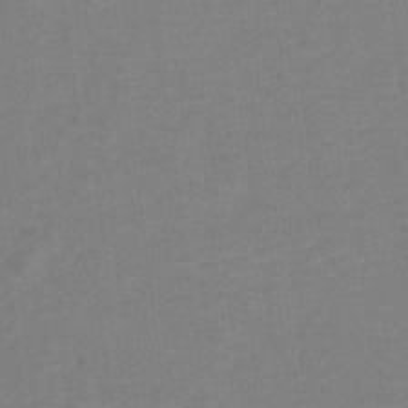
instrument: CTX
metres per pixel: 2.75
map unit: Hto
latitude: 5.4048
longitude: -32.3467
